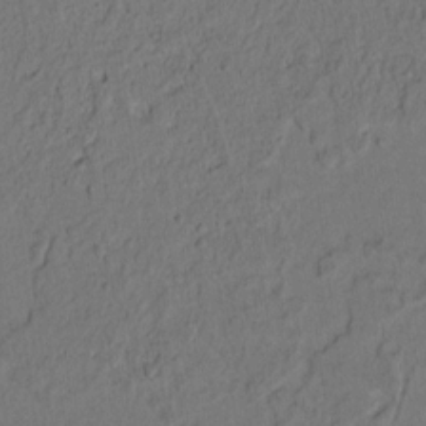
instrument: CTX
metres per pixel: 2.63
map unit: lAvf
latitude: 8.7813
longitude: 166.0094
